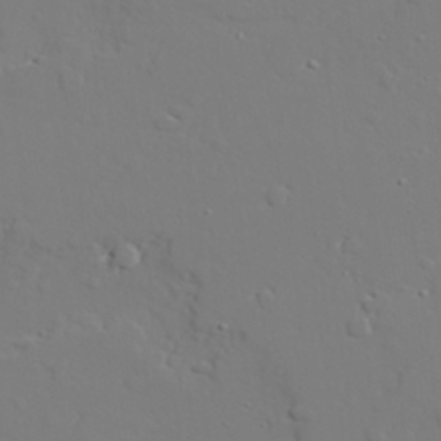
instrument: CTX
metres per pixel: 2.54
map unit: lAvf
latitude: 27.9528
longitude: -108.2711
